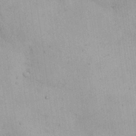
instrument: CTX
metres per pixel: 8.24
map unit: Nhu
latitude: 26.6869
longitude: -68.5357
